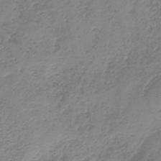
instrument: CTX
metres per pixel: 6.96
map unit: HNb
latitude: -41.8989
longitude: 49.8234
